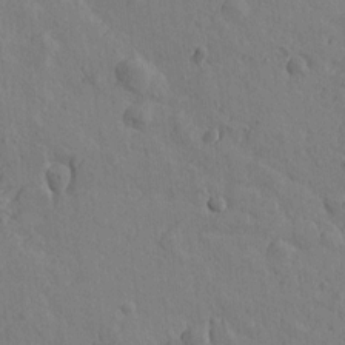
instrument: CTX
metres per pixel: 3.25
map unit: Htu
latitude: -0.5196
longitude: -175.8017
